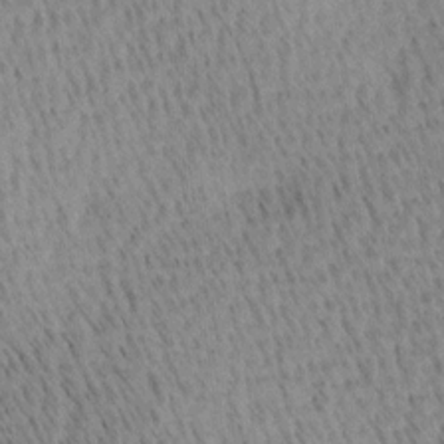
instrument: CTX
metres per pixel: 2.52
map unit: Ave
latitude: 10.7057
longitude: -107.3482
